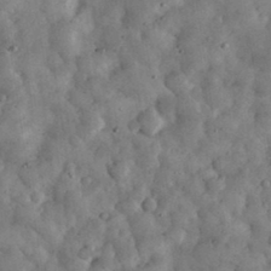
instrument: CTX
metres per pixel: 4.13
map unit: eHh
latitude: 34.1955
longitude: -68.6302
